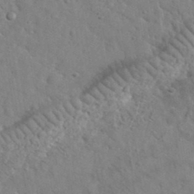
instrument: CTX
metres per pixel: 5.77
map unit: lHvf
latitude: 35.7260
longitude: -87.1214
